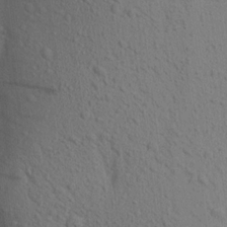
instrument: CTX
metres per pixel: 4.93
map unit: Aa
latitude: 17.8583
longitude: -148.8758
